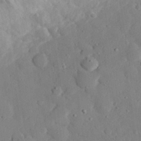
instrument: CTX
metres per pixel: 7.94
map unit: eHh
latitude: 28.3656
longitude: -78.0633
